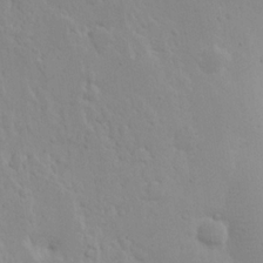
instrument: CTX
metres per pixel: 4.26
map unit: eHh
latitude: 18.2711
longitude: -72.0822
